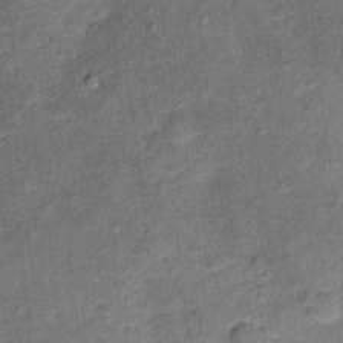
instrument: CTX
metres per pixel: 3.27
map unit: Ht
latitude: 10.9325
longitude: -39.2159
